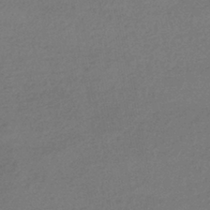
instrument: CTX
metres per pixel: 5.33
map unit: HNhu
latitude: -42.7463
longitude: 95.5777
